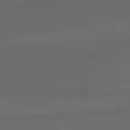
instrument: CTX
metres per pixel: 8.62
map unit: lApd
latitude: 79.0648
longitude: -139.4615
